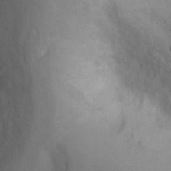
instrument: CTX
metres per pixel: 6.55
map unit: Ht
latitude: 2.7246
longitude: -26.4223
